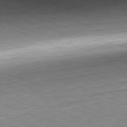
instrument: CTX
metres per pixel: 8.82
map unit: Hpe
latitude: -82.2550
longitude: 15.5022
